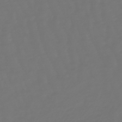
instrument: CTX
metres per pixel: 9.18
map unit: eHb
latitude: -47.3887
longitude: 81.4077
